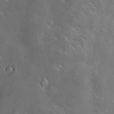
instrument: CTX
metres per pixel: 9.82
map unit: Hve
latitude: -10.8030
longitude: 175.0864
